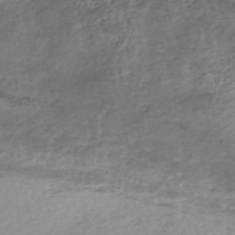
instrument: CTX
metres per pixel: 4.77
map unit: Nhe
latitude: -47.9745
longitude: -171.6505
